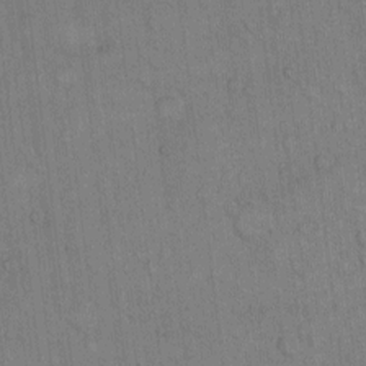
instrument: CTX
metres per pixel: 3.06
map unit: Hto
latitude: 8.7813
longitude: -60.7624
